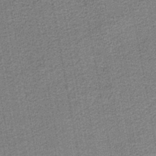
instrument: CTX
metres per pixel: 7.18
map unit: eAb
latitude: -38.7085
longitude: 52.7274
